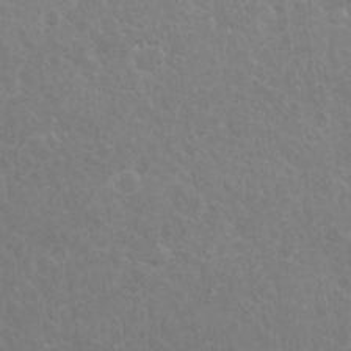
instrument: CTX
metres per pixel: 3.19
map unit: Nhu
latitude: 26.1389
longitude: -51.8772
